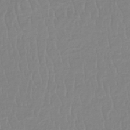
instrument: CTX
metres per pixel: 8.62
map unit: lHb
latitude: -40.4062
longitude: 67.3699
